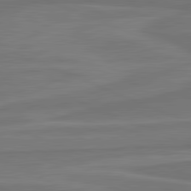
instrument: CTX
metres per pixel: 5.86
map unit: lApd
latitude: 81.8772
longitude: 168.8597
